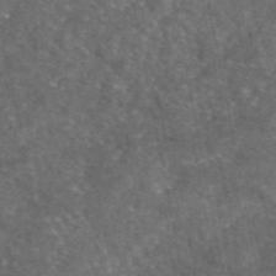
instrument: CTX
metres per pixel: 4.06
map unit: eAb
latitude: 47.1026
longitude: 111.8044
